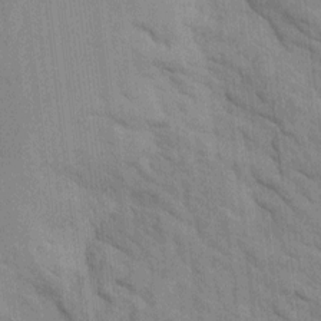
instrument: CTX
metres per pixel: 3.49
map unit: Htu
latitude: 1.3670
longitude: 143.3131
